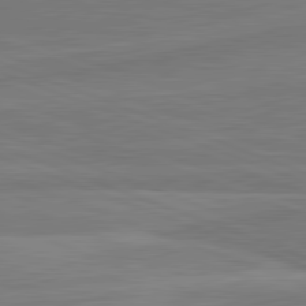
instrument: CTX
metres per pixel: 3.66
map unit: lApd
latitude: 81.9150
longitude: -175.8961
